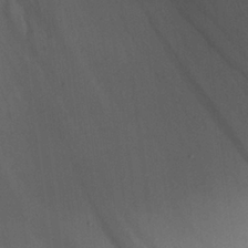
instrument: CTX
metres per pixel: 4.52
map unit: Aa
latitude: 24.6112
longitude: -132.8947
